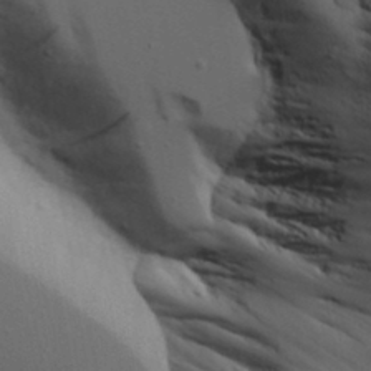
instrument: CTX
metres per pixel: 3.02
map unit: Aa
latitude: 19.1025
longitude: -126.1011
